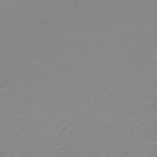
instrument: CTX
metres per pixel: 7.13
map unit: lHb
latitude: -46.5573
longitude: 64.5385
